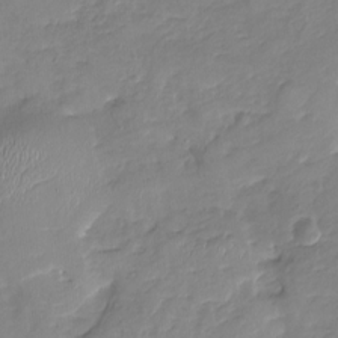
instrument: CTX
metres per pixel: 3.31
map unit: Nhu
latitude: -18.5952
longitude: -57.2914
